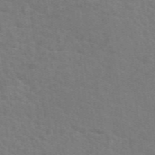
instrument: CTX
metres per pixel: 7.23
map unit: eAb
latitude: 50.4223
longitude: 112.7652
